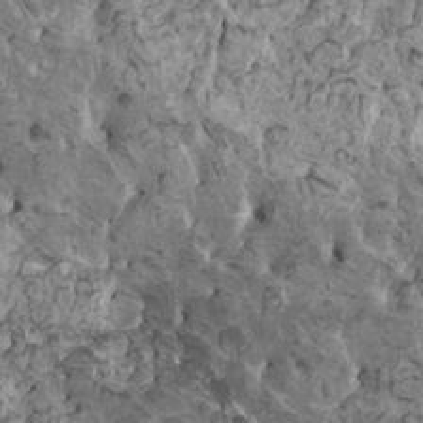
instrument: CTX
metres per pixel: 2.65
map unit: HNhu
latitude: 6.3845
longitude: -1.1025
